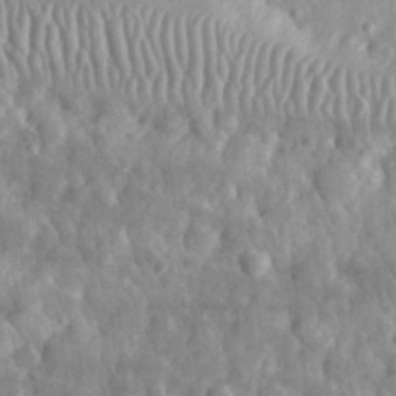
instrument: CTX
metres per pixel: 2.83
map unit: eHh
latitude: 32.1578
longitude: -71.4615
